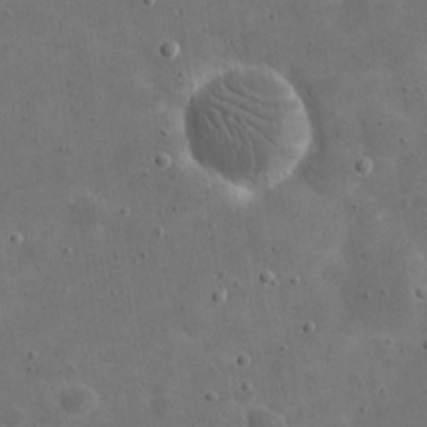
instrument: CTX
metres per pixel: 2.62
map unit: eHh
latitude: 20.6869
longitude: -65.5938
